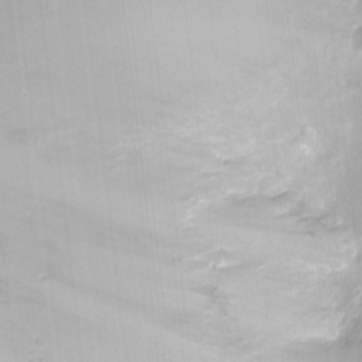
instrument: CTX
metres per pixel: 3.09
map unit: Ht
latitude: -6.3117
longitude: -20.5924
